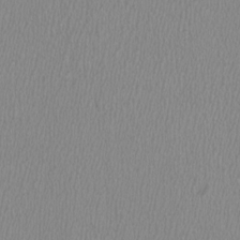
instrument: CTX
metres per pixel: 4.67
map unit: HNhu
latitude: -0.0094
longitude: -0.8569
